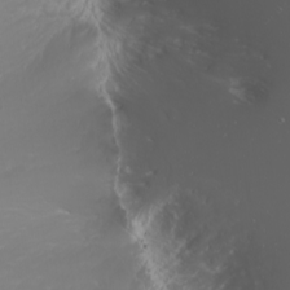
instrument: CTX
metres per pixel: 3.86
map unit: Nhu
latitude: -0.4818
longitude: -78.8380
